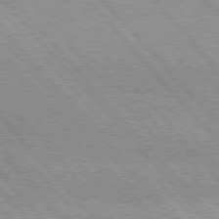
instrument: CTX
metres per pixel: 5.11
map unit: Hpe
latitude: 76.0822
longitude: -150.8002
